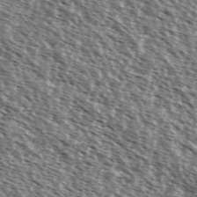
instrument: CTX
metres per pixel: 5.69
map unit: Ave
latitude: 37.5371
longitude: -112.1389
